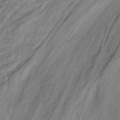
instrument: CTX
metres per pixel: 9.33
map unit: Hto
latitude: -7.3509
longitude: -50.6679
